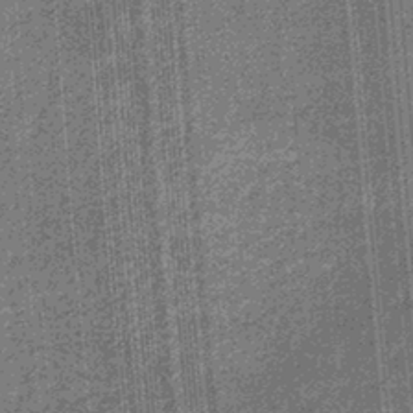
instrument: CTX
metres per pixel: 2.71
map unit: eHb
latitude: -31.9178
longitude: 73.8233
